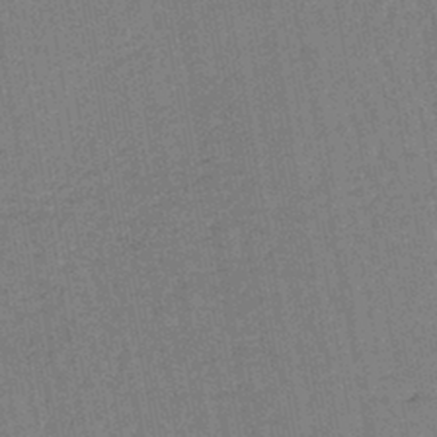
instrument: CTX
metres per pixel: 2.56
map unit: lHb
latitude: -42.7085
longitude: 63.1431
